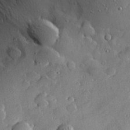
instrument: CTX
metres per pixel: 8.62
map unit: Hve
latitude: 26.8002
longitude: -93.2537
